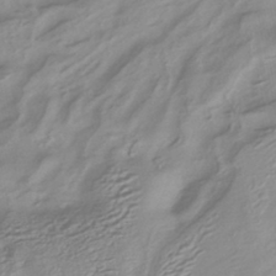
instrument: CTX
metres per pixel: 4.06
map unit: HNhu
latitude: -42.9730
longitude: 96.7463
